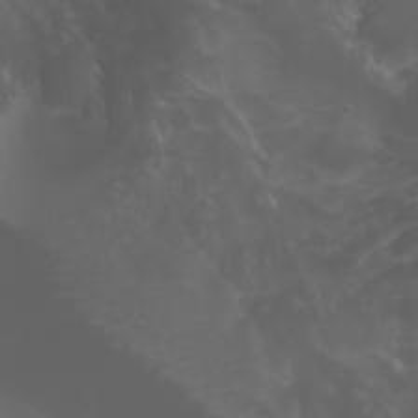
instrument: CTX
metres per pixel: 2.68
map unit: Htu
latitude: -5.0108
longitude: -88.1767
